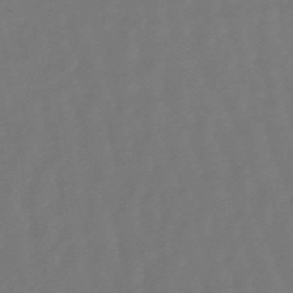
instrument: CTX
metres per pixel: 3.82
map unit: eHb
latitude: -47.4832
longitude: 81.7289
